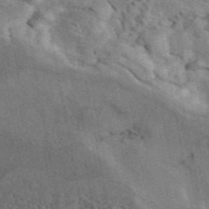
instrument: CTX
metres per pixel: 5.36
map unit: ANa
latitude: 45.1214
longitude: 39.2943
